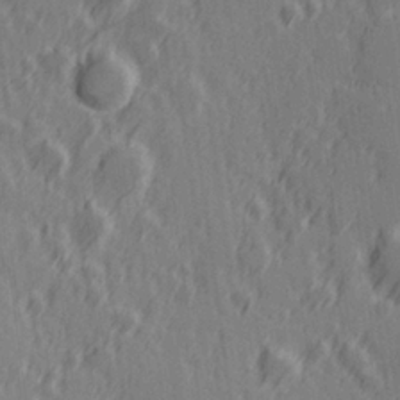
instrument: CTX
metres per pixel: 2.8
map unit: Hve
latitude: 25.9528
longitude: 146.3495
